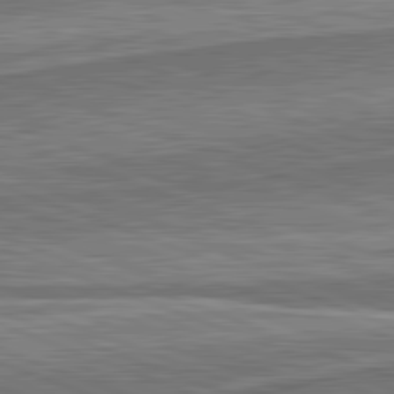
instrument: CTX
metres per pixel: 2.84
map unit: lApd
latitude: 82.1766
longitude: 167.5966
